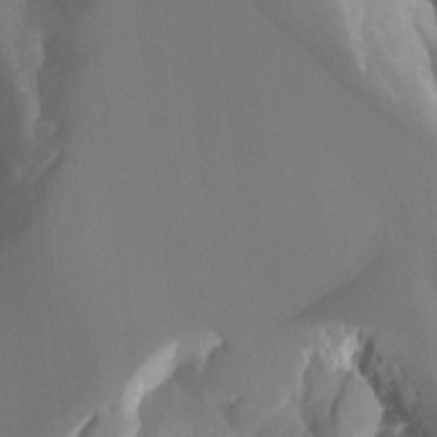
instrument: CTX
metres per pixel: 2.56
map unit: Ht
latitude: -4.1983
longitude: -61.9717
